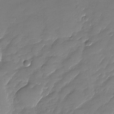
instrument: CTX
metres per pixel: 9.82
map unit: Nhu
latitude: -28.6141
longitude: -65.0458
